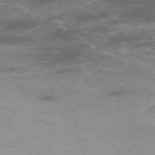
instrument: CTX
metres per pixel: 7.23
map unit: Ap
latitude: -76.1417
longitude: -69.2915
